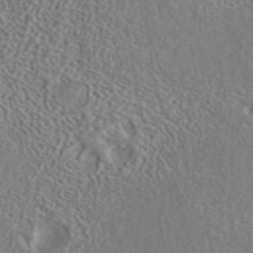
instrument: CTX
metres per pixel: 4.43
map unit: ANa
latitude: 42.7813
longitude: 53.1998
